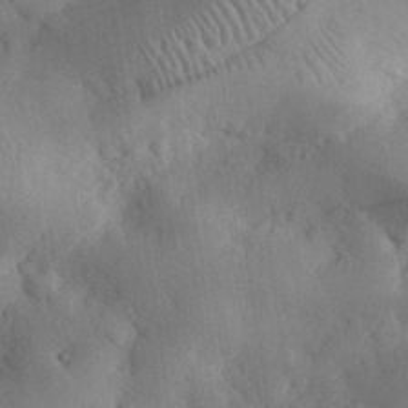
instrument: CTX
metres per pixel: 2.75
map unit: eHh
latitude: 30.4601
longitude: -76.4601
